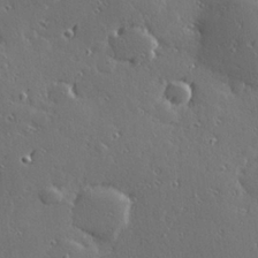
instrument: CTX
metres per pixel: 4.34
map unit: Hve
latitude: 27.9717
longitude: -92.6679
